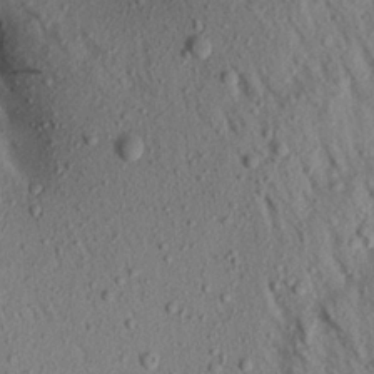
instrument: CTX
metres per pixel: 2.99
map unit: Aa
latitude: 18.3467
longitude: -147.3671
